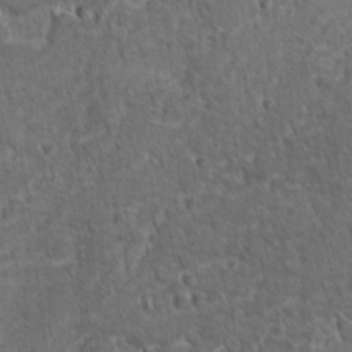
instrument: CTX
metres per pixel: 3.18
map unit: lAvf
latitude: -9.9556
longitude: -120.3468
